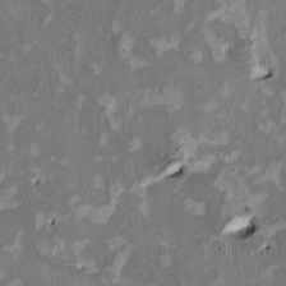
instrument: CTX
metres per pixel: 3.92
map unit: HNhu
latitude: 2.1389
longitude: -4.3845
